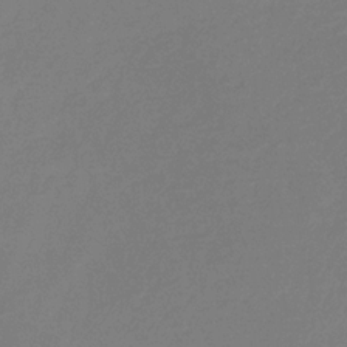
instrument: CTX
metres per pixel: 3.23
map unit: eHb
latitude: -30.9730
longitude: 72.5007
